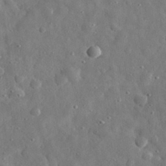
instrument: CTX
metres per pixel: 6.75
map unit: eHh
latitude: 30.9892
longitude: -74.5735
